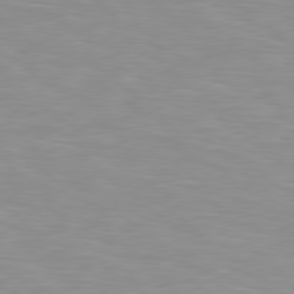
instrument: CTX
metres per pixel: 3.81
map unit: Hpe
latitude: 78.6680
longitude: 175.5021
